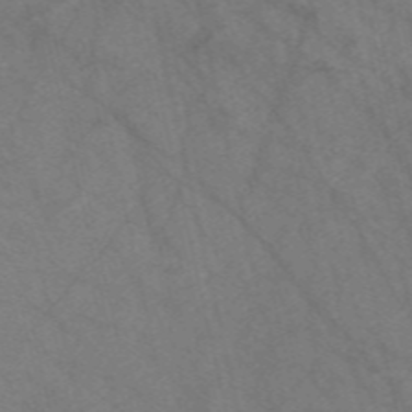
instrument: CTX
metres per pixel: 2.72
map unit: Nve
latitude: -57.2376
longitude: 54.4440
